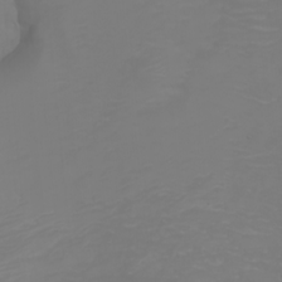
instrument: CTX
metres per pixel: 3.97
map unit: Htu
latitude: -4.6140
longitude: -89.9339
